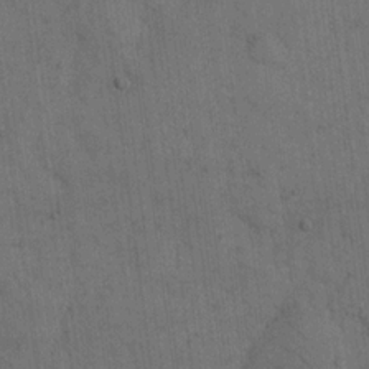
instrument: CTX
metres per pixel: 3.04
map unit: eHh
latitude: 18.8191
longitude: -63.6505
